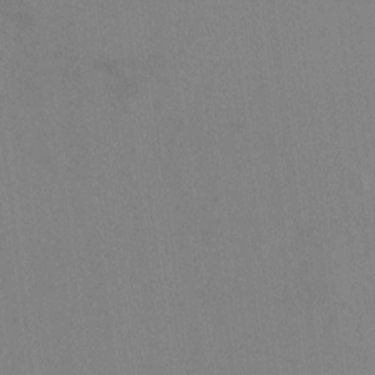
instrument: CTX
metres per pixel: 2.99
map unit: HNhu
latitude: 5.0836
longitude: 7.3131
